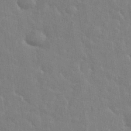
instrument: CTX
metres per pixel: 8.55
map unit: eHh
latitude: 35.3859
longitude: -61.0647
